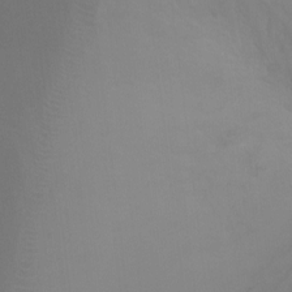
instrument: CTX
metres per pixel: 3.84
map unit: Ht
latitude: -3.2186
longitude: -25.2537
